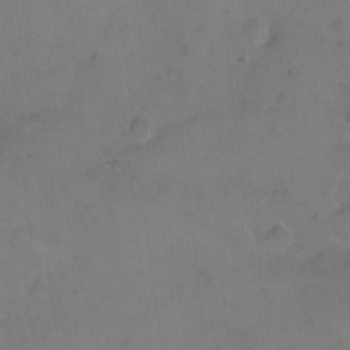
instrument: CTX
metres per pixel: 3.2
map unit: eHh
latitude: -9.6911
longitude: -65.7827
